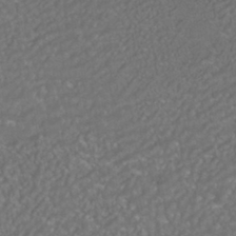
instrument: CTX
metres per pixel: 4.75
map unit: HNhu
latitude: -40.9919
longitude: 101.7477
